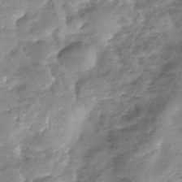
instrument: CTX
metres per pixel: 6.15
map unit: Nhe
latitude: -32.2173
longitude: -92.7624
